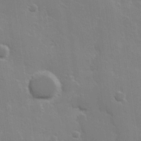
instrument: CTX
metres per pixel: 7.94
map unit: Hve
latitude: 23.3293
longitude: 146.9541
